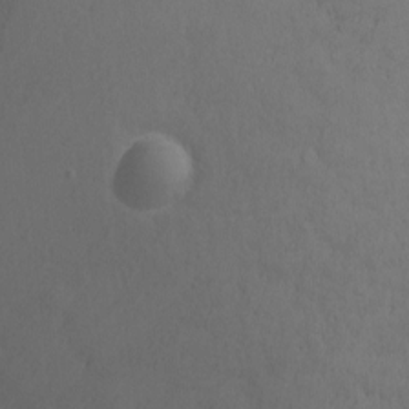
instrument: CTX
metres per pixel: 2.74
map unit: Nhu
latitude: -11.2565
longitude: -37.1970
